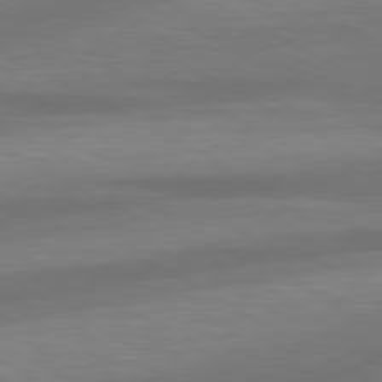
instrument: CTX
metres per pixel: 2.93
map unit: lApd
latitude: 79.1214
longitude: -115.3670
